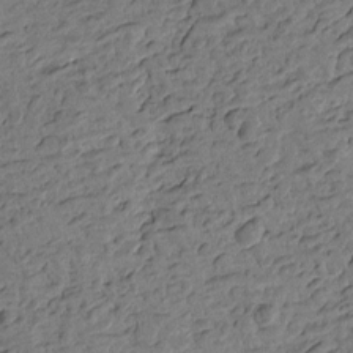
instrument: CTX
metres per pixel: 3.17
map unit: Htu
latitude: -1.7478
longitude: -175.8961
